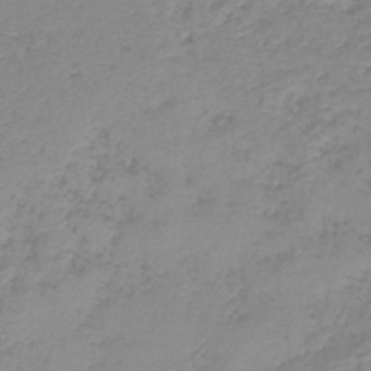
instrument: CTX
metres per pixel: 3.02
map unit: HNb
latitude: -40.4440
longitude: 49.6155
